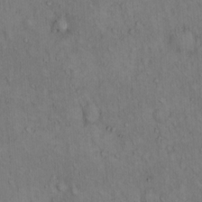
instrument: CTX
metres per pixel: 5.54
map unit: Hto
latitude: 12.7624
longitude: -59.3104
